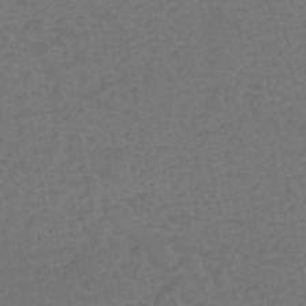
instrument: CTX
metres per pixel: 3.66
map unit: eHh
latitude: -42.7652
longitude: -31.4238
